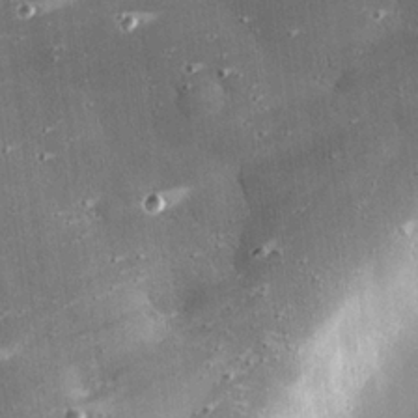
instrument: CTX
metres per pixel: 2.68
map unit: eHh
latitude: 24.4034
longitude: -90.0255
